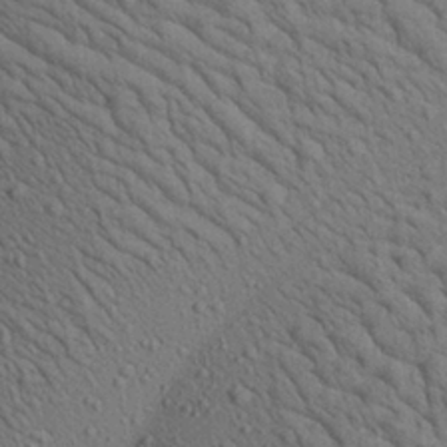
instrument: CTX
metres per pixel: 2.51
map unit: Aa
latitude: 22.5168
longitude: -138.8191
